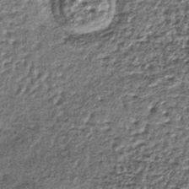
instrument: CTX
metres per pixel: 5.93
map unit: lHb
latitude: -37.0108
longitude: 65.3132
